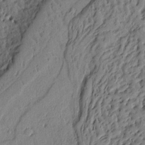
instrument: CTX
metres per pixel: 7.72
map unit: Ht
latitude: 9.2159
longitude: -78.4034
